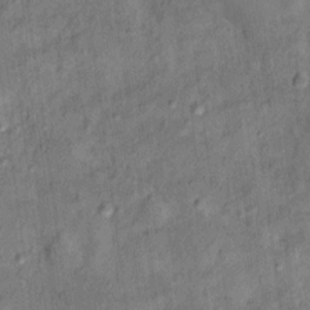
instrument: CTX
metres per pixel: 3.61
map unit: Nhu
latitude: 13.7261
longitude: -30.2901
